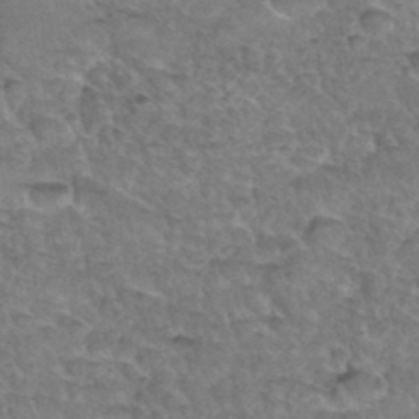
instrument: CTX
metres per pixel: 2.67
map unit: Hto
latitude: 35.7827
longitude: -47.1592
